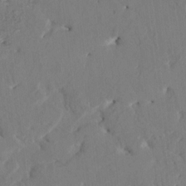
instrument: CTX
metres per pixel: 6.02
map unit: HNhu
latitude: 4.8947
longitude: -5.5749
